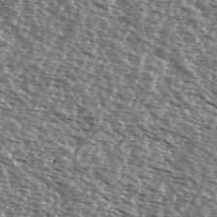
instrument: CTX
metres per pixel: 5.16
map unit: Ave
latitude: 38.3845
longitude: -112.1578
